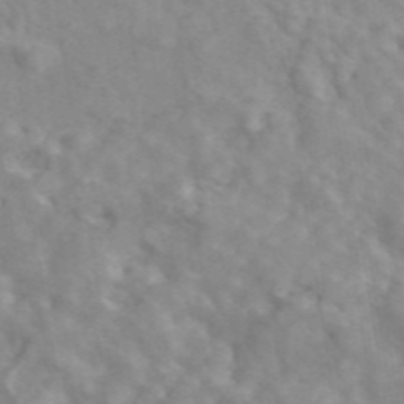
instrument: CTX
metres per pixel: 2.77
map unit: ANa
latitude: 45.8394
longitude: 26.5384
